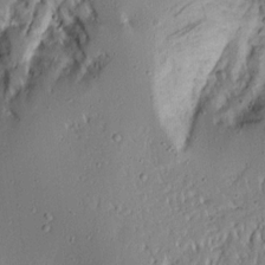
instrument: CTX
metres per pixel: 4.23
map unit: Aa
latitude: 14.1200
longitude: -140.1388
